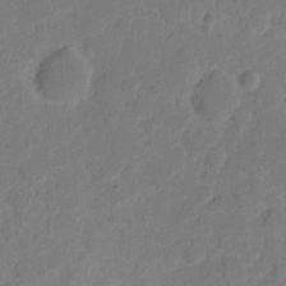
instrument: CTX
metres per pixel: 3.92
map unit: eHh
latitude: 8.2712
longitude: -65.7072
